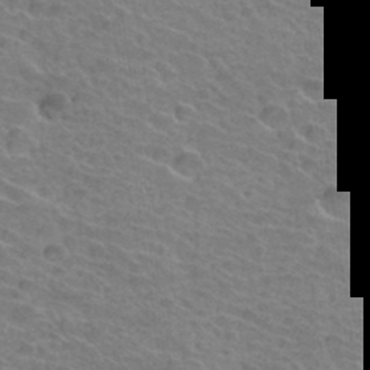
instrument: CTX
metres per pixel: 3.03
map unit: Hto
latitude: 34.1766
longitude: -39.2915
